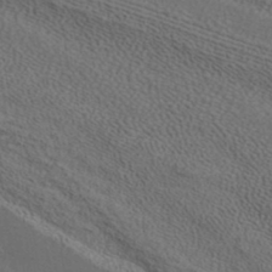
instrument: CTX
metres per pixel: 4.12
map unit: ANa
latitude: 37.5560
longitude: 20.3306
